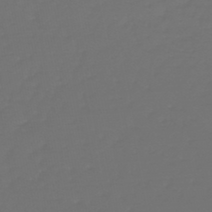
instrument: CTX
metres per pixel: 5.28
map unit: lHb
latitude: -47.2376
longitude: 62.6518
